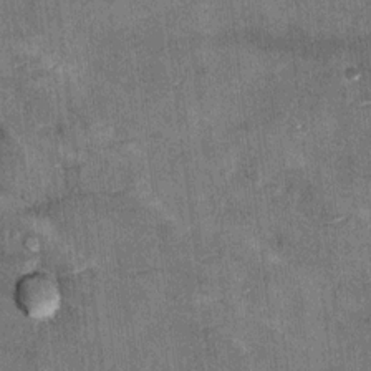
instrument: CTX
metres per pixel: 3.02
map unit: Hto
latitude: 10.5735
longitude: -36.3656
